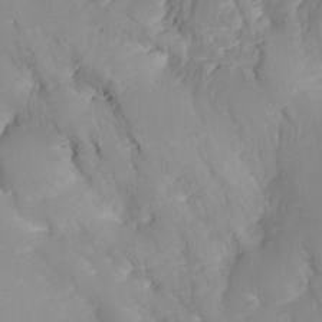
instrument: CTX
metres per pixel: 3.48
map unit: HNhu
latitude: -25.4454
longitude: 49.6533
